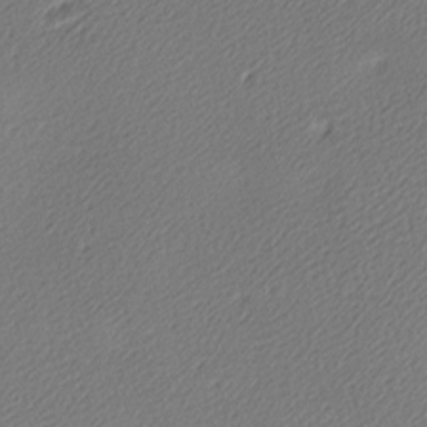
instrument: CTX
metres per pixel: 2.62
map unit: lAa
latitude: -9.9178
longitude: -127.1781
